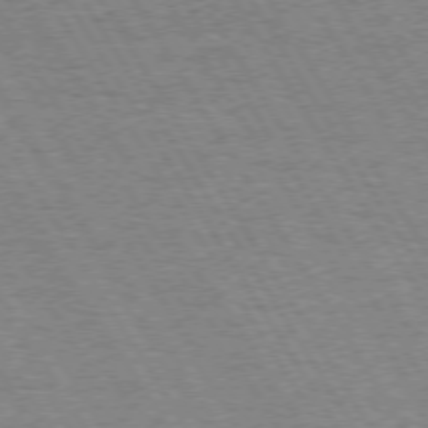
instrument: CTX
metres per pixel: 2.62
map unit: Hpe
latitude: 73.5183
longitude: -128.9891
